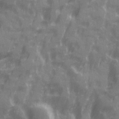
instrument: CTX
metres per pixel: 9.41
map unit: Ave
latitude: 20.4034
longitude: -132.1389
